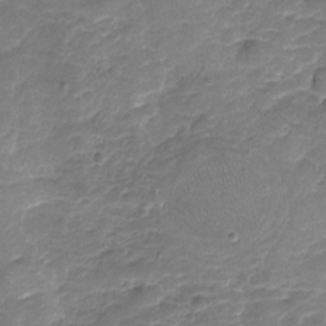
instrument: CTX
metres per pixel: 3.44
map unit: Nhu
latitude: -17.8801
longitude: -56.8568
